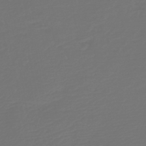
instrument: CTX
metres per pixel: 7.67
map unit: HNb
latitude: -47.4265
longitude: 55.6911
